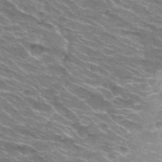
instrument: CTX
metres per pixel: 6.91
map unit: Hto
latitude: 29.9150
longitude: -42.7057
